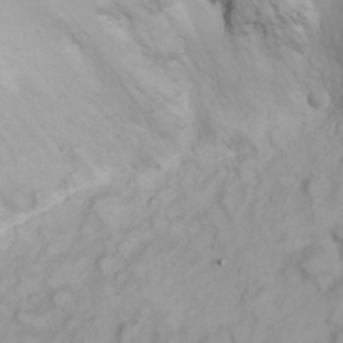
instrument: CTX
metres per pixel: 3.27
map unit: eHh
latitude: 22.9703
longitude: -61.5182
